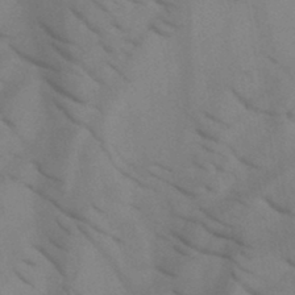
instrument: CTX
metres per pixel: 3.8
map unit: HNb
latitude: -44.7085
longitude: -41.0269
